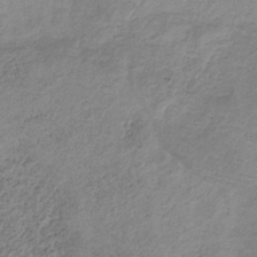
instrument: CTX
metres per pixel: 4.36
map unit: HNb
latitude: -32.0850
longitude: 61.2943
